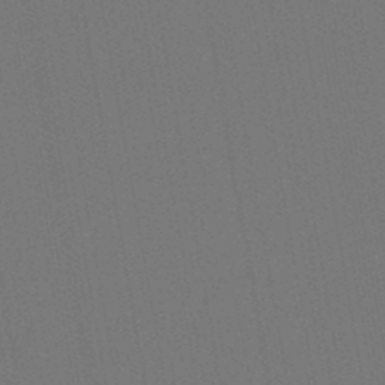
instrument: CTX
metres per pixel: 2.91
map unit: lHb
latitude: -47.3509
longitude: 73.2187
